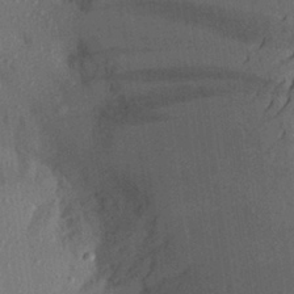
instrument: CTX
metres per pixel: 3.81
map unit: Aa
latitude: 27.9339
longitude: -146.4412
